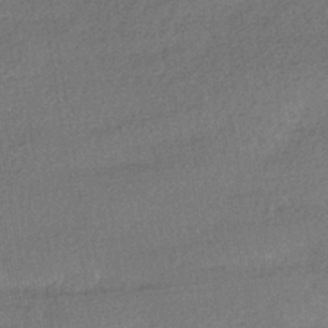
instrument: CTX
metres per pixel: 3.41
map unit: HNhu
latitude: -41.6155
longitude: 96.3306
